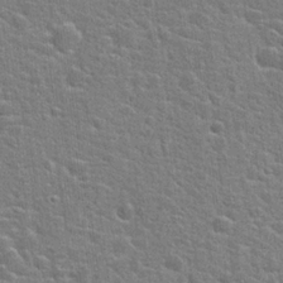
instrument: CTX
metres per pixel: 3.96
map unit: Hto
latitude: 22.4790
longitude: -44.0822
